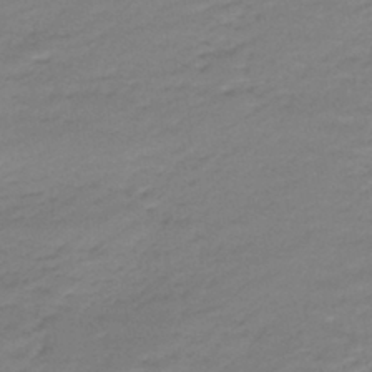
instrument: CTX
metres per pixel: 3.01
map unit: lHb
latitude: -42.6329
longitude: 58.4062
